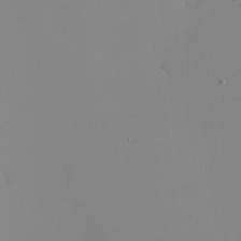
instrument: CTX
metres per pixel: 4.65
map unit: eHh
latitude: -6.1605
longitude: -80.4979
